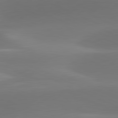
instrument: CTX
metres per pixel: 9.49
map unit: lApd
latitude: 81.5938
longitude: -160.3845
